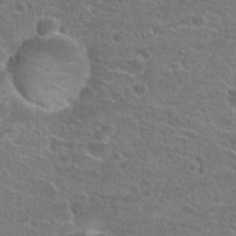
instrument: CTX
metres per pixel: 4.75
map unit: Hto
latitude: 22.1956
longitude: -43.8961
